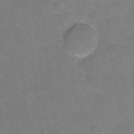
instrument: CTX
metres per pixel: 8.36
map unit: Ht
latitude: -5.3131
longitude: -36.4223
